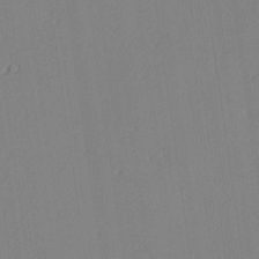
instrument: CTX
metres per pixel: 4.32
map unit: lAvf
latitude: 25.4993
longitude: -111.2537
